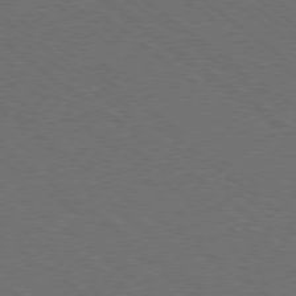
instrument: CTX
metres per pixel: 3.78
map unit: Ap
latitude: -79.4454
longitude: -64.5546
